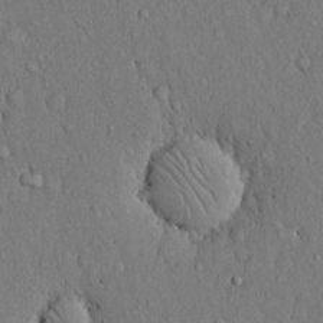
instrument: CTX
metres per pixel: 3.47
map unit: Hto
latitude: 13.8017
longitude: -58.2900
